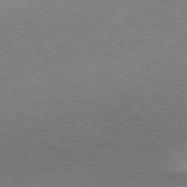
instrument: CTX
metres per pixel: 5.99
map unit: Ap
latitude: -76.8219
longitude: -76.3089
